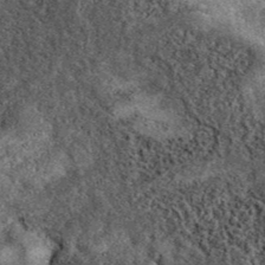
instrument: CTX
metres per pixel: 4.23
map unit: eAb
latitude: 39.9150
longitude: 106.5951
